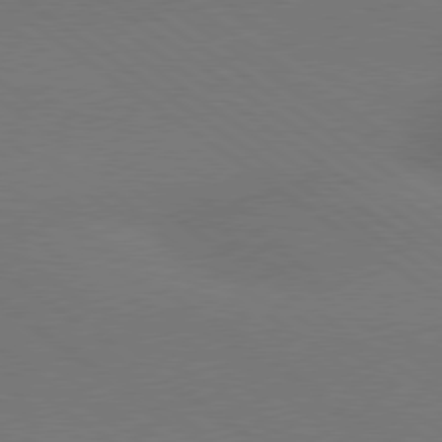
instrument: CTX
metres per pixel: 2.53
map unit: Hpe
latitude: 78.9514
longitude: -151.9906
